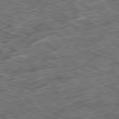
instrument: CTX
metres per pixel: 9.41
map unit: Ap
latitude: -80.8975
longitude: -72.8002
